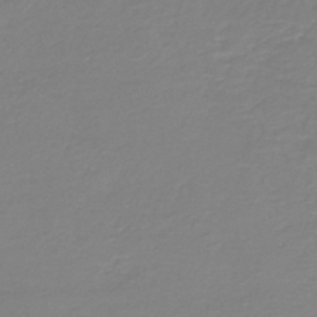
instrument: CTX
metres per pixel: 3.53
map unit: HNb
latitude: -45.5588
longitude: 53.8989
